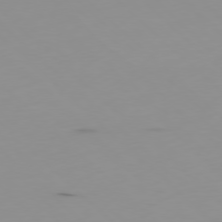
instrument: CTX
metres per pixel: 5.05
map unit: Hpe
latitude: -78.1983
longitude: 14.9164
